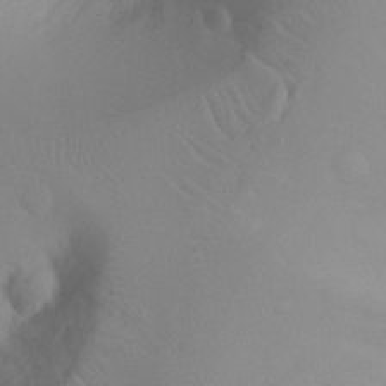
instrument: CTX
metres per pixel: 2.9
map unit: Ht
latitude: -9.4832
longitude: -23.4048
